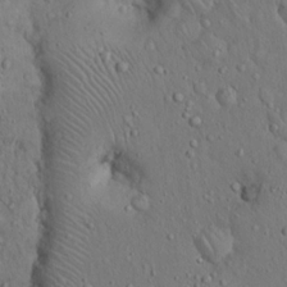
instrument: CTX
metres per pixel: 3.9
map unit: Hto
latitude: 14.8758
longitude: -58.1578
